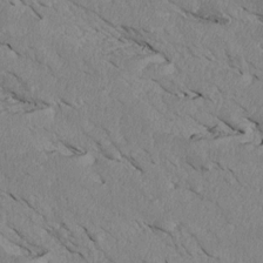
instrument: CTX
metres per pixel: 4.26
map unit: Htu
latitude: 3.2915
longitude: 153.0486
